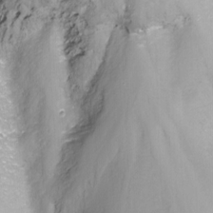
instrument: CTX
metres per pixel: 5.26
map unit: Nhu
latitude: -10.0472
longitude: -76.1766
